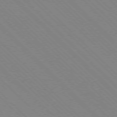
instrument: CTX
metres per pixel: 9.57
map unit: Ap
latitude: -77.2943
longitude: -66.4979
